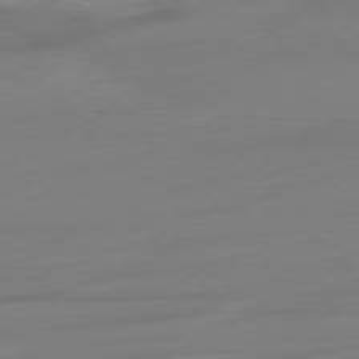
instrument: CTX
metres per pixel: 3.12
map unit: Ap
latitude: -77.1431
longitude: -68.1956
